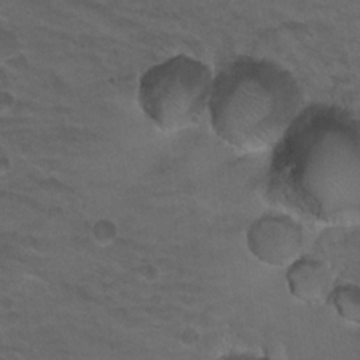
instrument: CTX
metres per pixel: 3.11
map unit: Hto
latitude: 19.5182
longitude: -32.4601
